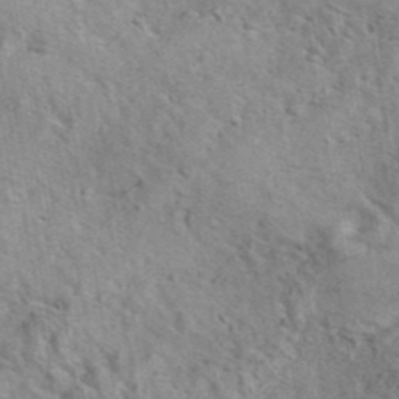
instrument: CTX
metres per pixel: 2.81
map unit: eAb
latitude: 41.5560
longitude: 107.6911
